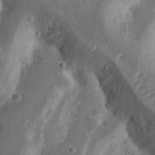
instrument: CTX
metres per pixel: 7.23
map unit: Nhu
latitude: 18.2522
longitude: -73.6127
